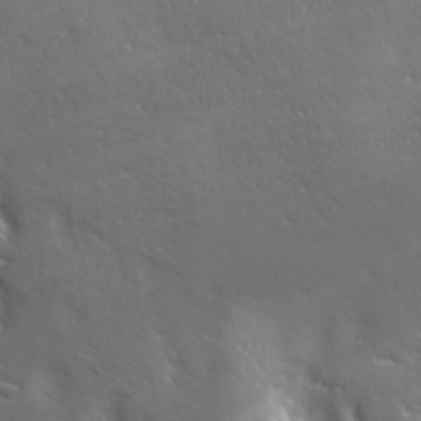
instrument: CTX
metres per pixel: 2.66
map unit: Ave
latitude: 20.5168
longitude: -137.8395
